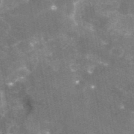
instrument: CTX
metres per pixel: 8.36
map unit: eAb
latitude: 45.8205
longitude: 119.8422
